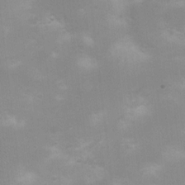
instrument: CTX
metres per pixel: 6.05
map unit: Nhu
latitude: 3.7638
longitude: -25.8772
